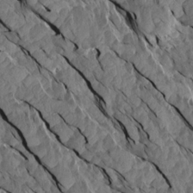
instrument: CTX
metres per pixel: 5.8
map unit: Aa
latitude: 14.8758
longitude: -142.5546
